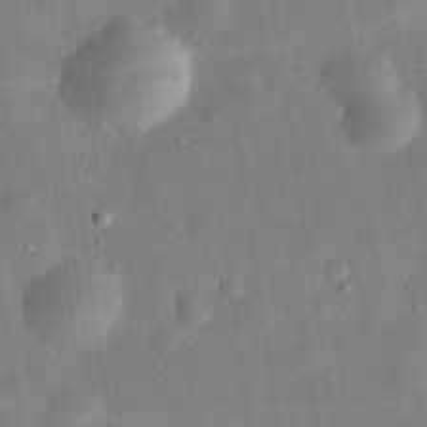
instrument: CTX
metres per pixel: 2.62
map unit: eHh
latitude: 32.5735
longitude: -75.1214
